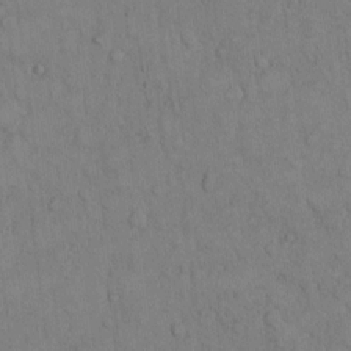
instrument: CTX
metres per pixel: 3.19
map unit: Hto
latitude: 8.9136
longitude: -60.6868
